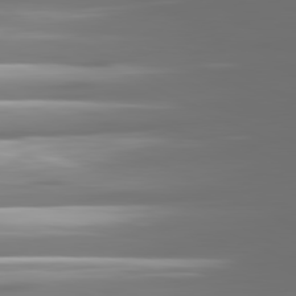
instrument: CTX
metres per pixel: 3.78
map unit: lApd
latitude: 81.1970
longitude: -139.4615
